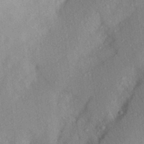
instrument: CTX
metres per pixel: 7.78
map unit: Aa
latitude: 28.4979
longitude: -145.7072
